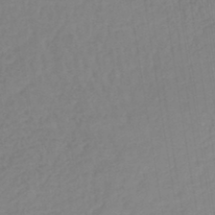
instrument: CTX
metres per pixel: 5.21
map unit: lHb
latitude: -45.0486
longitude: 71.4832
